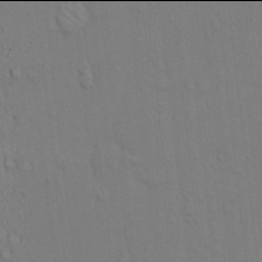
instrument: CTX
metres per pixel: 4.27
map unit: Hto
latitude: 13.9906
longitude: -57.8205
